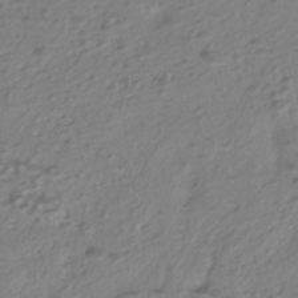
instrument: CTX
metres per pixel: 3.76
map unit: ANa
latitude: -38.9164
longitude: 95.4643
